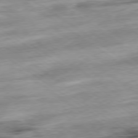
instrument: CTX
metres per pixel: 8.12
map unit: Hpe
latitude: -79.1053
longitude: -17.1214
